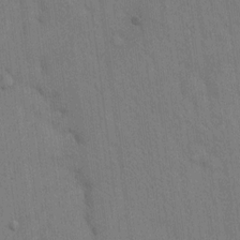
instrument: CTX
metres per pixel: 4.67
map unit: Hto
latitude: 14.0822
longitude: -61.1214
